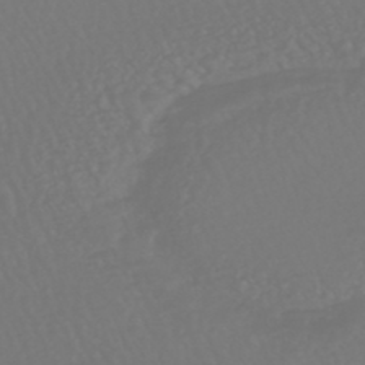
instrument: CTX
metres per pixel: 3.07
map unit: HNhu
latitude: -47.9367
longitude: 97.7289
